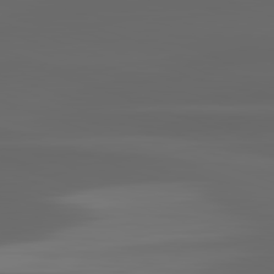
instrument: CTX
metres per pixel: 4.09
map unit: lApd
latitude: 82.8002
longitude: -135.7071
